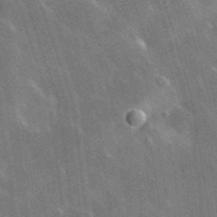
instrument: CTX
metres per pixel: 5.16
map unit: lHvf
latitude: 35.3859
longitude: -91.0081
